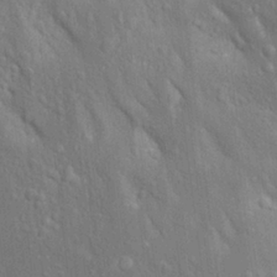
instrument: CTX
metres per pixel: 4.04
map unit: Aa
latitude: 18.4601
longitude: -149.6505
